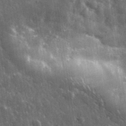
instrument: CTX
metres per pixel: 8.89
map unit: lHvf
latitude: 34.5168
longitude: -88.5735
